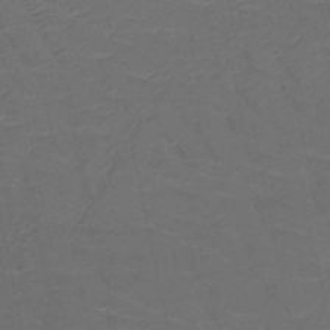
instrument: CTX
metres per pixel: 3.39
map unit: HNb
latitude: -50.2550
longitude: -47.9339
